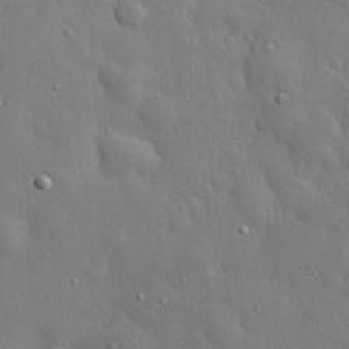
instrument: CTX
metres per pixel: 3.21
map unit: eHh
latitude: 29.7072
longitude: -78.5546
